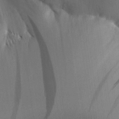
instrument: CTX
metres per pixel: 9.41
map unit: Aa
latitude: 26.4790
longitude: -132.4412
